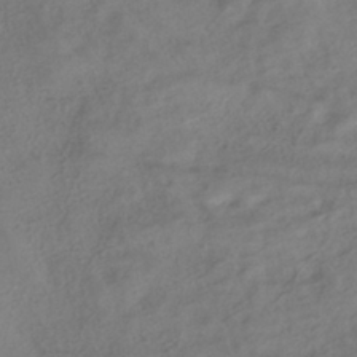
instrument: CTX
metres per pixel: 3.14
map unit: ANa
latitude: -38.6141
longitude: 96.8597
